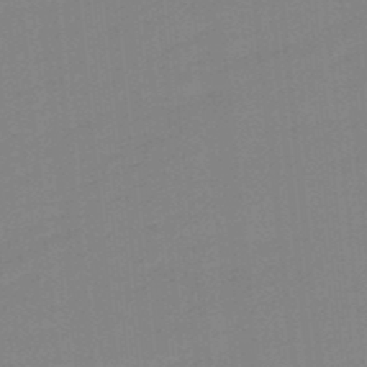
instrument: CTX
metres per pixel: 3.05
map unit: lHb
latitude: -49.2565
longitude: 81.3699
